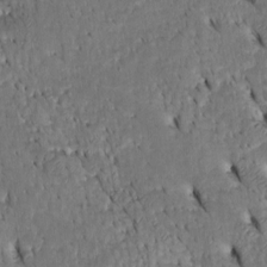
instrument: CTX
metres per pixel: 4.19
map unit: Htu
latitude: -3.6154
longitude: 152.1794
